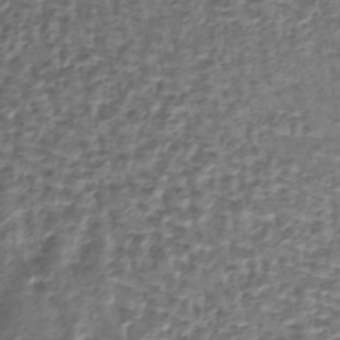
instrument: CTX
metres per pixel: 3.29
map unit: eHh
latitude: -42.4062
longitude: 117.3131
